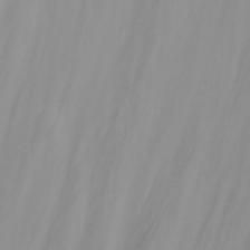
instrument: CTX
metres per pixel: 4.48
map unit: Nhu
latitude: -5.4454
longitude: -77.1403
